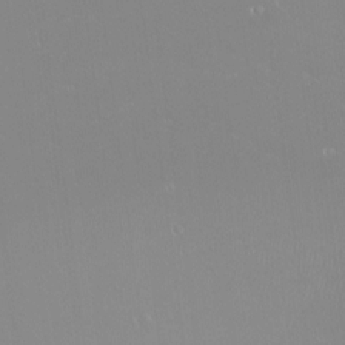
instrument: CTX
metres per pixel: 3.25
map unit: Htu
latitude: -16.0283
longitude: -46.8380
